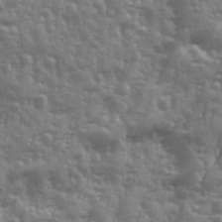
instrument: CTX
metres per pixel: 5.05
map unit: Ave
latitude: 12.4223
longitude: -103.6316
